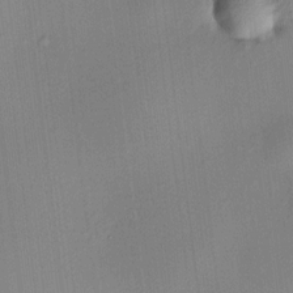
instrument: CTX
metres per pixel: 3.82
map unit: HNhu
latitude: 8.8002
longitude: 14.0661
